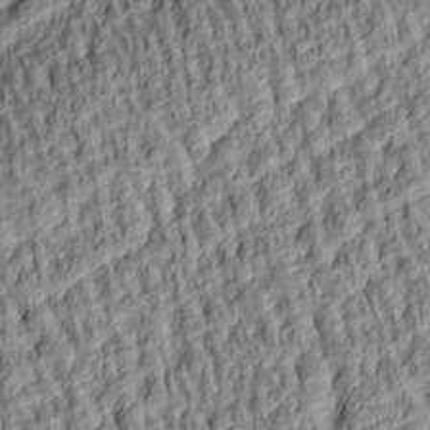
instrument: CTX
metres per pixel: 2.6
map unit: lAa
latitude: 5.1214
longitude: -115.8205
